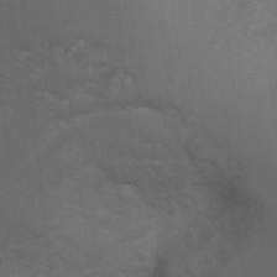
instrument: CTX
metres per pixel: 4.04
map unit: Ht
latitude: 2.3656
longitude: -28.4223
